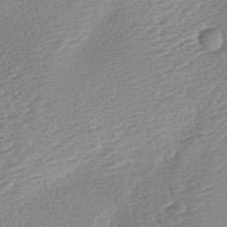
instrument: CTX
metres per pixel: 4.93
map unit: lAa
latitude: -2.6518
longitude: -127.2915
